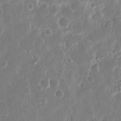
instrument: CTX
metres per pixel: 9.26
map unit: eHh
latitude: 12.1200
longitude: -71.6505
